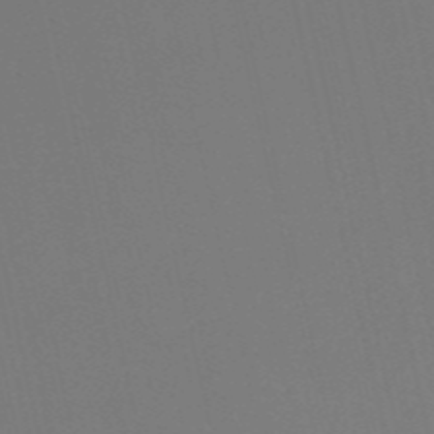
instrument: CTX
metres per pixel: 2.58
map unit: HNb
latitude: -54.1228
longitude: -36.5168
